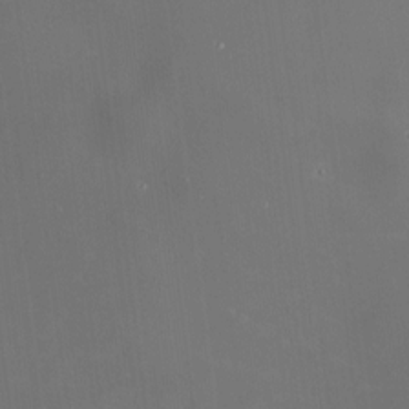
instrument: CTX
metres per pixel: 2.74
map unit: HNhu
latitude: 6.8758
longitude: 8.8408
